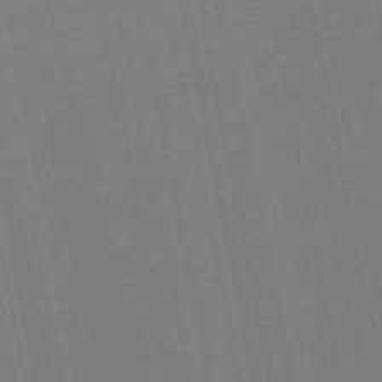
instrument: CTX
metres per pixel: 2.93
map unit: eHb
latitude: -50.0850
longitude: 72.2550
